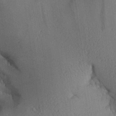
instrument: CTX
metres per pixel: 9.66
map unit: Aa
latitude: 26.9325
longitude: -134.5545
